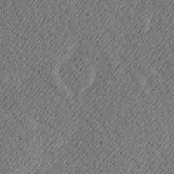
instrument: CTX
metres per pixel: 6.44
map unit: Hve
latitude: 13.4238
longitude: -91.5371
